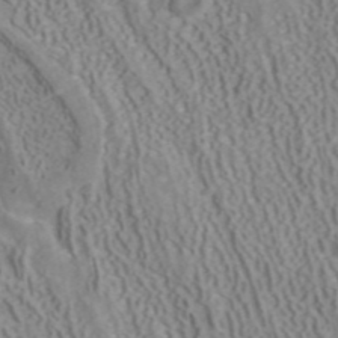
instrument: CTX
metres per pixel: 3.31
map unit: ANa
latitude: 40.9891
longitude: 34.5574
